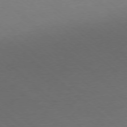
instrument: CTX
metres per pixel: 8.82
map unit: Ap
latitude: -78.1416
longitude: -98.2900
